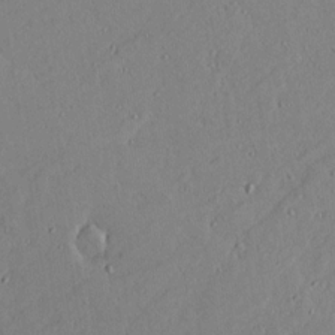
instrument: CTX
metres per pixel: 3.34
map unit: lAvf
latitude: 16.6679
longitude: -126.3278
